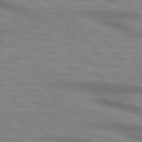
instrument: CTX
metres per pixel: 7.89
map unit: lApd
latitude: 74.4412
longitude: -58.8191
